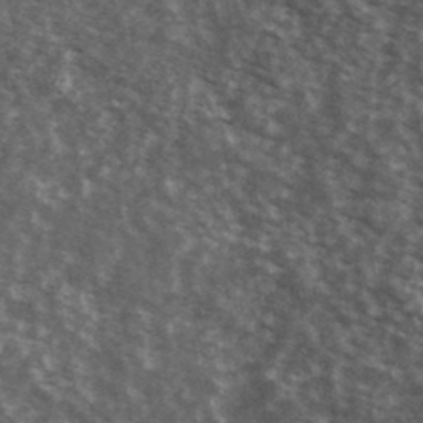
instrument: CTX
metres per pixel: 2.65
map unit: Ave
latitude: 39.5371
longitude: -108.4034
